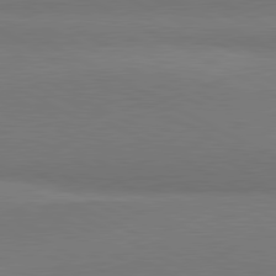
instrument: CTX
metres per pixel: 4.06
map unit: lApd
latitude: 81.2348
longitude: 158.6518
